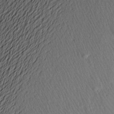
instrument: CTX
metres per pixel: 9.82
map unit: Aa
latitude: 19.1592
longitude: -143.0459
